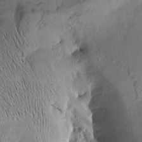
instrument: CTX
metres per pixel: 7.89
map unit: Aa
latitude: 8.5546
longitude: -142.7813
